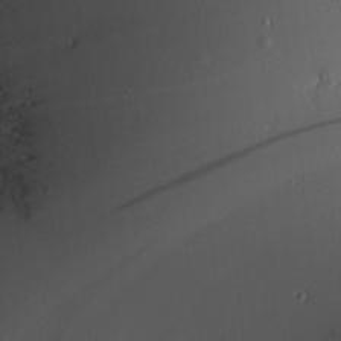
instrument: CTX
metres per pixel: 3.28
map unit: Nve
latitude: -8.5952
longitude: 175.8044
